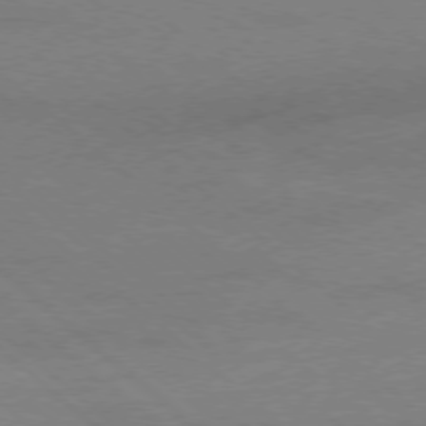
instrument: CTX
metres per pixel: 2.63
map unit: Ap
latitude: -78.5007
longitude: -55.7827
